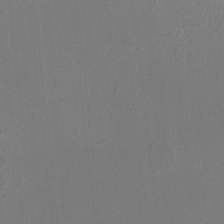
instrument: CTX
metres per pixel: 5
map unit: HNhu
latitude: -0.0094
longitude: 0.6519
